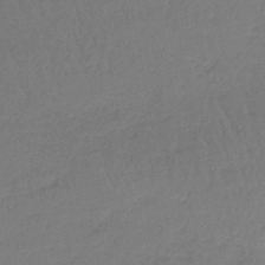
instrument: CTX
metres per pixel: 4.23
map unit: lHb
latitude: -45.1809
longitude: 69.7288
